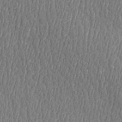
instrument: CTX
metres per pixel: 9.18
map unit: Htu
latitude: -5.2187
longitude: 176.0094
